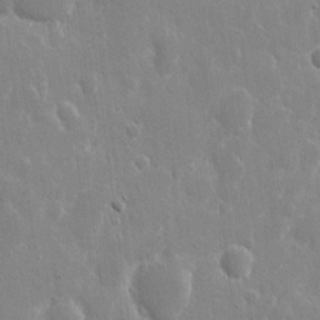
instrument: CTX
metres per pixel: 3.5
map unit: eHh
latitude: 9.7828
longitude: -69.9717
